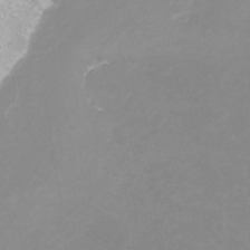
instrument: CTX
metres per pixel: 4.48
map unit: Nhu
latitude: -9.1431
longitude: -80.9703
